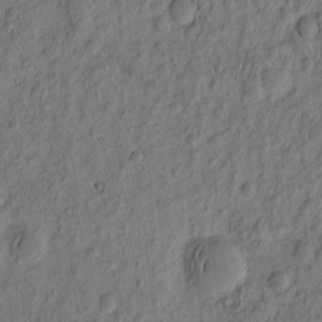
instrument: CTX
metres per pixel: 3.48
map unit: eHh
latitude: -2.6329
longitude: 17.6722
